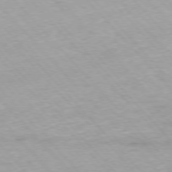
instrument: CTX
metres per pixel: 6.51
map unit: Ap
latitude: -76.4440
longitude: -89.8584
